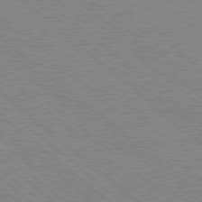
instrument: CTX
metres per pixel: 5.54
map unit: Hpe
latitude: 78.1200
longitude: -160.2333
